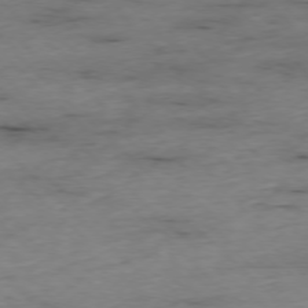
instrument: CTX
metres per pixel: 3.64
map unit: Ap
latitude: -77.0864
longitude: -90.3656
